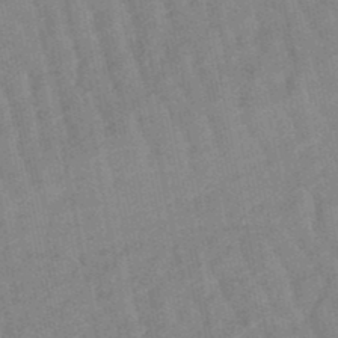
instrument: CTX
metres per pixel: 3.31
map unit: lHb
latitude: -48.3307
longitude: 77.9178
